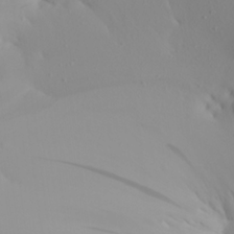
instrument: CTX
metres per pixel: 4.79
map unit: Aa
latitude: 20.9325
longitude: -145.8394
